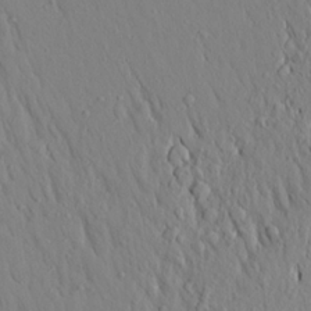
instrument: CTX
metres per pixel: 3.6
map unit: Aa
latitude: 18.7057
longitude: -148.2900
